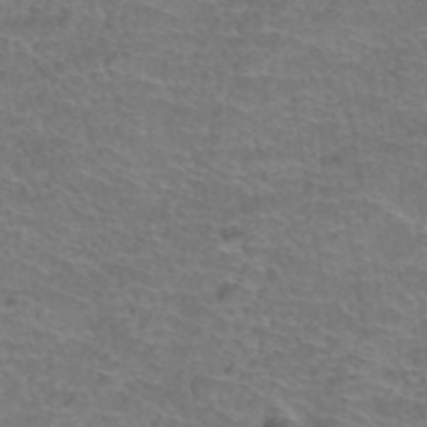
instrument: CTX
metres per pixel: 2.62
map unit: Hto
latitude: 37.7072
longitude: -42.4412
